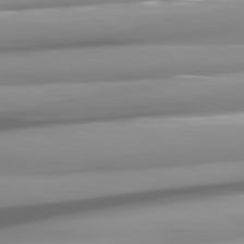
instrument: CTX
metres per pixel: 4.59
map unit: lApd
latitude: 81.1214
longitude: -145.8205
